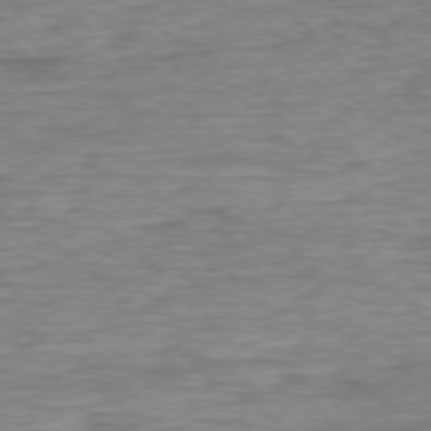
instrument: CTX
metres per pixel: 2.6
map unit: Ap
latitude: -77.9367
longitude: -88.5357
